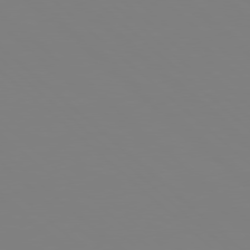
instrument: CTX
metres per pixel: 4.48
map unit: Hpe
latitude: 77.7638
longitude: -174.3089
